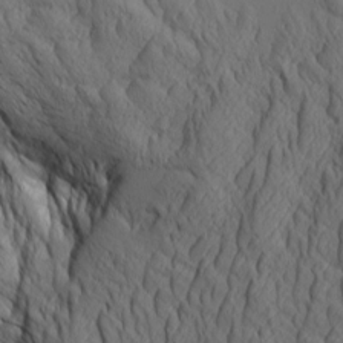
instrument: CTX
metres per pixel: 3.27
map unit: Aa
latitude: 8.3467
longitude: -129.1592
